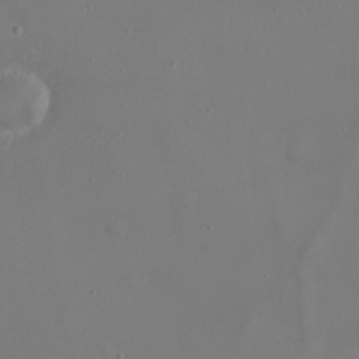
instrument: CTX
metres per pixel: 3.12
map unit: Nhu
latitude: 22.4979
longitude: -63.9339
